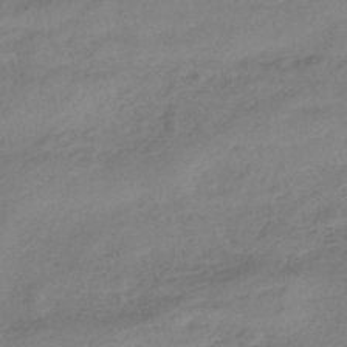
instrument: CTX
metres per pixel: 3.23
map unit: eHb
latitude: -43.9178
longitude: 84.9352
